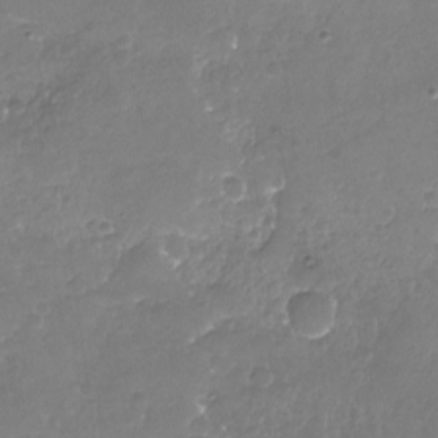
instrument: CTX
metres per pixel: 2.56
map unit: Nhu
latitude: -18.3495
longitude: -58.1389
